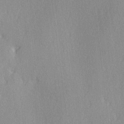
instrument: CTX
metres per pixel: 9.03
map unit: Ave
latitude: 3.0836
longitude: -112.0255
